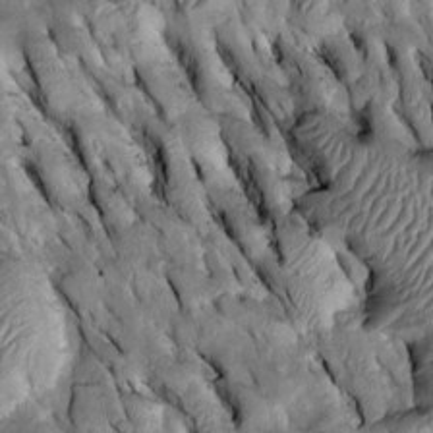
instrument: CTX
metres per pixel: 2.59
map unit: Htu
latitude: -2.2172
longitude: 150.5762
